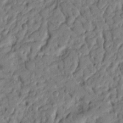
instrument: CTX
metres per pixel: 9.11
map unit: Nhu
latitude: 20.6491
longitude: -77.1970
